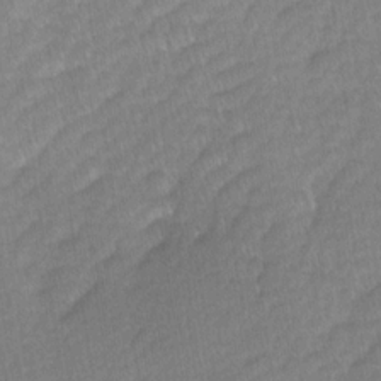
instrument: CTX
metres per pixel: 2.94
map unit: Ave
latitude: -0.7275
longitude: -113.9339
